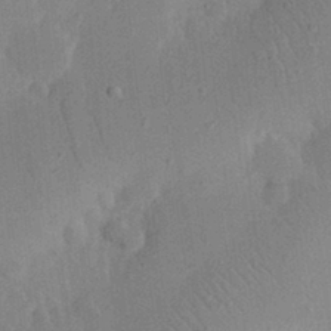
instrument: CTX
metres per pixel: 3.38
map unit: eHh
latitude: 24.9324
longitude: -70.0255
